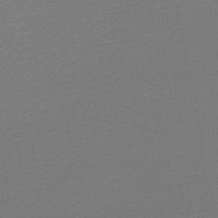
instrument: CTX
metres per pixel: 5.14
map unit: lHb
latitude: -46.8030
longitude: 58.0849
